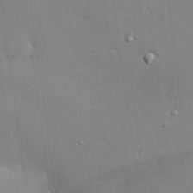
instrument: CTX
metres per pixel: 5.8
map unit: eHh
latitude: 24.2333
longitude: -89.2537
